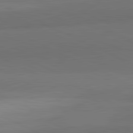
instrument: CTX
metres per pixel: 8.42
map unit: lApd
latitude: 82.1577
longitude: 158.2361
